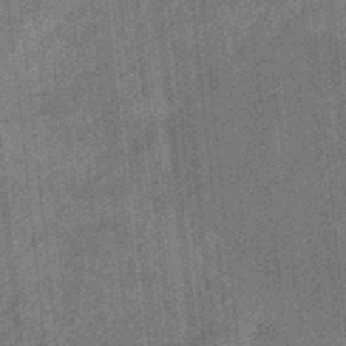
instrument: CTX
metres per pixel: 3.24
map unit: eHb
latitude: -35.5399
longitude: 79.3320
